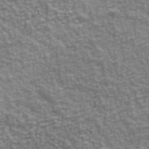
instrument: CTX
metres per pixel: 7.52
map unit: Ave
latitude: 41.7638
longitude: -112.9514
